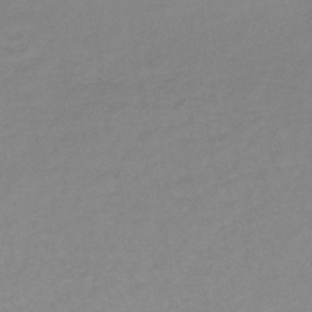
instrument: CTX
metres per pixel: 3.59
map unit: lHb
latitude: -36.9730
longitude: 70.7463
